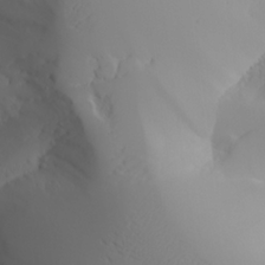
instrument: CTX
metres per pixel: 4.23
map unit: Aa
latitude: 25.1214
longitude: -127.4427
